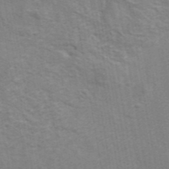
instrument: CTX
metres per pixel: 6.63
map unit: eAb
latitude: 42.9325
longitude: 107.7856
